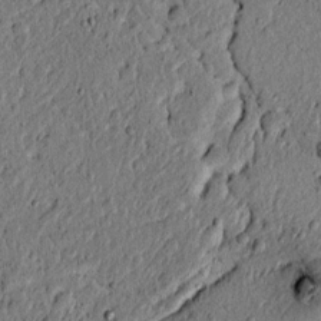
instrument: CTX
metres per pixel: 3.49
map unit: lAvf
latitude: 5.4615
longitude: 164.1039
